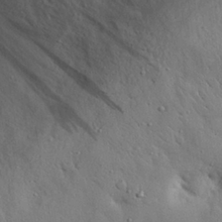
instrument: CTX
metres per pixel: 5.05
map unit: eHh
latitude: 28.4223
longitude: -78.2145
